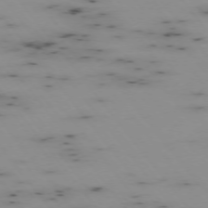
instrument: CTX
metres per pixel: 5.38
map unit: Hpe
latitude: -74.8408
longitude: 3.6343
